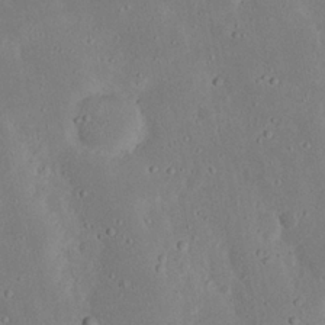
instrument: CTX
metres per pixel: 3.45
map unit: Nhu
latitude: 23.1592
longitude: -72.6680
